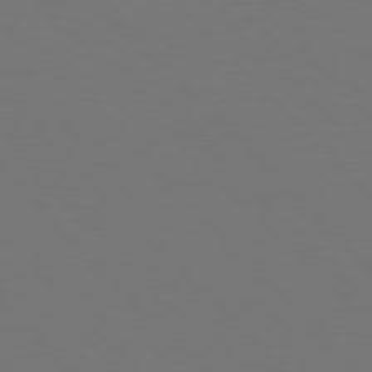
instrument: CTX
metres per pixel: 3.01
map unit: Hpe
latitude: 76.8758
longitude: -167.4615
